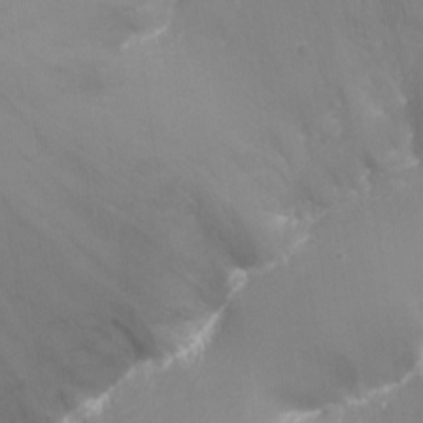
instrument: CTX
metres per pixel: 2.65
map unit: Nhu
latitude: -16.8219
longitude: -48.4034
